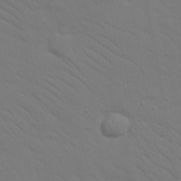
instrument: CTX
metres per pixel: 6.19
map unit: Nhu
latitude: 23.7450
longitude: -73.7261
